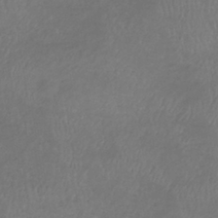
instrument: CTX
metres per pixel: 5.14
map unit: lHb
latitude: -38.5385
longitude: 73.7477
